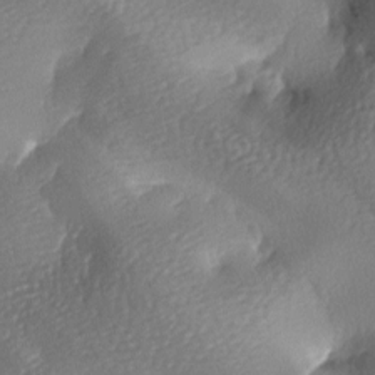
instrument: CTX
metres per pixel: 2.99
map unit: lAa
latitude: -8.4062
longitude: -127.4049
